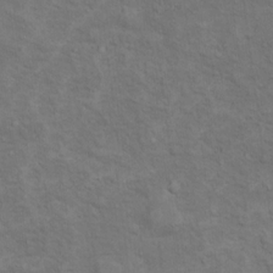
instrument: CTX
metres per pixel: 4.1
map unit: Ht
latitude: 13.9339
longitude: -39.8961
